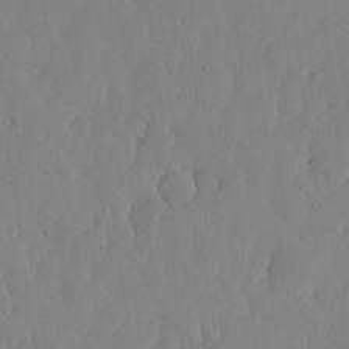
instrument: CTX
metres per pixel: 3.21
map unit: lHvf
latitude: 17.6505
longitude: -115.0458
